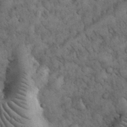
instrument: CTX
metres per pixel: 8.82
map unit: eHh
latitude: 32.9325
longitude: -68.1200
